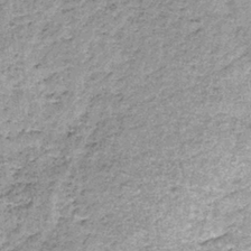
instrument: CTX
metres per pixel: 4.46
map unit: lHb
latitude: -36.2739
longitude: 64.9542
